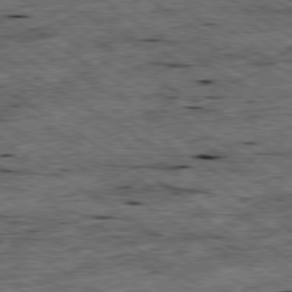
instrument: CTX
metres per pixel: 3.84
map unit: Ap
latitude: -79.6344
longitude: -79.9906
